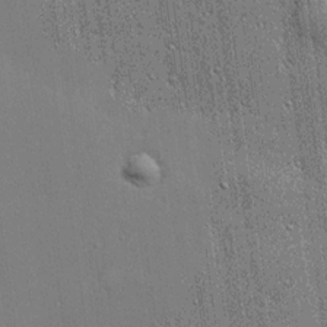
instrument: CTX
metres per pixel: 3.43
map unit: lHvf
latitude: 20.9514
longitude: 142.6896
